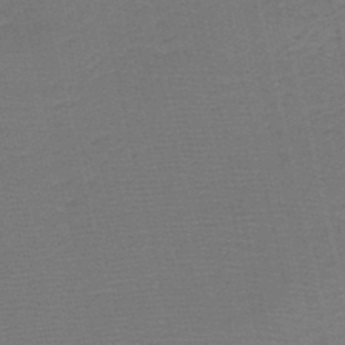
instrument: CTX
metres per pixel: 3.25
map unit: HNb
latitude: -47.8989
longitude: -41.3859
